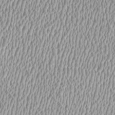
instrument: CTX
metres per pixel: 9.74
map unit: HNhu
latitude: -0.0472
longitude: -0.4034
